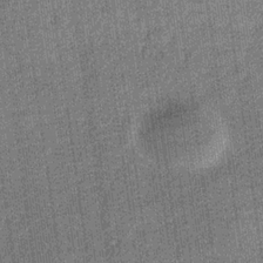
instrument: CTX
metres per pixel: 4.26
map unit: eHb
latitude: -30.2550
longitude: 70.7652
